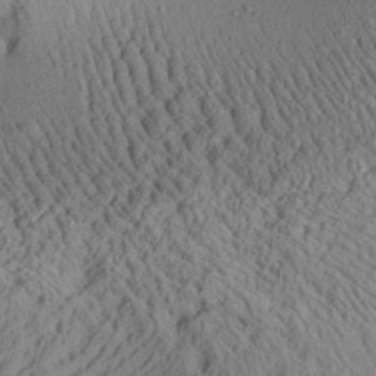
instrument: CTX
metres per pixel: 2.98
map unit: Aa
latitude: 28.1578
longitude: -135.1970
